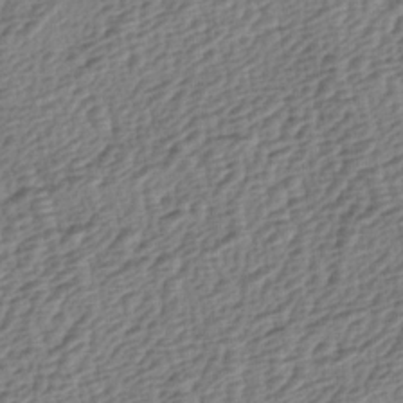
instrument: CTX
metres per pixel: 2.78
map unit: lAa
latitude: -3.9367
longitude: -122.8380
